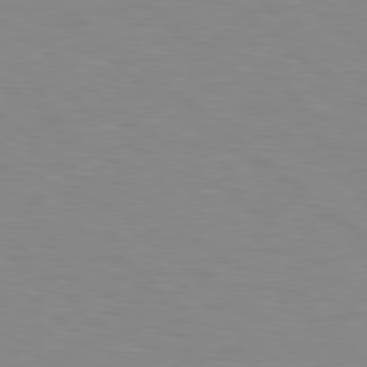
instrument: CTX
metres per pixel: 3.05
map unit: Hpe
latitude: 78.9703
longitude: -161.7638
